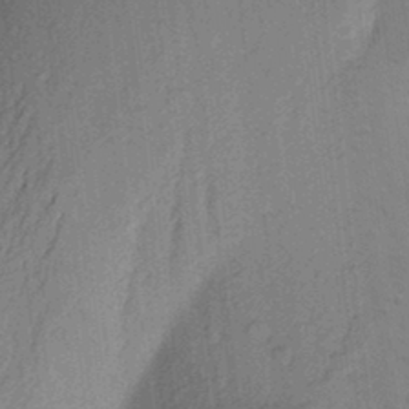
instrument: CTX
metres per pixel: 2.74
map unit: Aa
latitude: 23.1781
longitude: -150.4223
